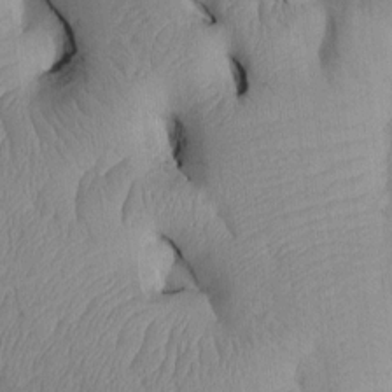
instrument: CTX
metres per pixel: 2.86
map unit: Htu
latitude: 3.1592
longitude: 148.9542
